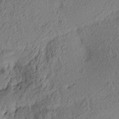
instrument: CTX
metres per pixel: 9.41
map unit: lAa
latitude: 4.4979
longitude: -116.1956
